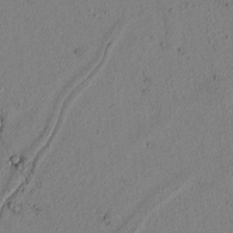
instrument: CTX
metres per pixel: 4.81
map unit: lAvf
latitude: 5.1592
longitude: 167.7100
